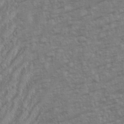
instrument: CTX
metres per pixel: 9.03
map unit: eHh
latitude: 34.9891
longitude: -133.2537
